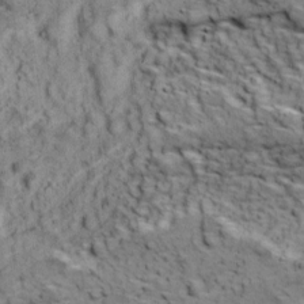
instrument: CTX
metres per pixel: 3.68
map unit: Ave
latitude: 18.3656
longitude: -134.2522
